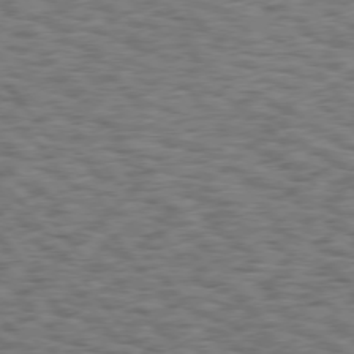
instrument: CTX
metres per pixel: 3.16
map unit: Hpe
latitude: 75.3104
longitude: -134.8758
